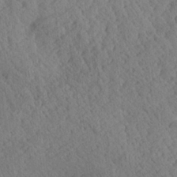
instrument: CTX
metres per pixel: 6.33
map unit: Aa
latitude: 24.3845
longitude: -134.1955
